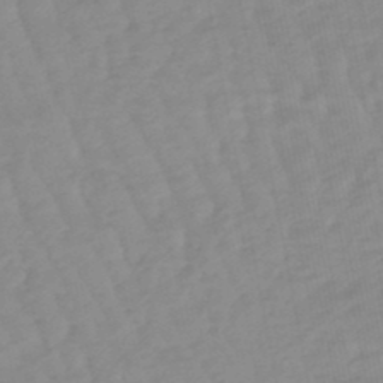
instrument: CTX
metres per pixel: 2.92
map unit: lHb
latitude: -48.0850
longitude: 78.3684
